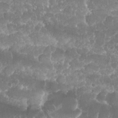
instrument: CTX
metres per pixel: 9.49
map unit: Nhu
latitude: 25.9150
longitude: -61.1970
